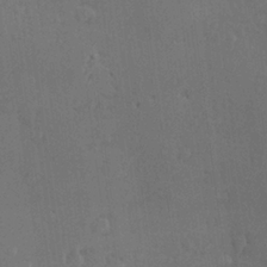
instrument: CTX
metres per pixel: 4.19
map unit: Nve
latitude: -7.5399
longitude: 174.0472
